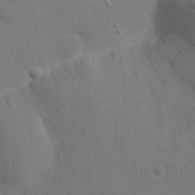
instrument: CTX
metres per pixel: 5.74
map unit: Nhu
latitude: 20.4979
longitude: -73.6127
